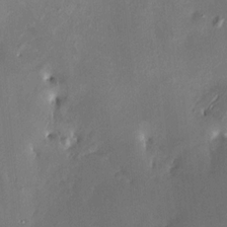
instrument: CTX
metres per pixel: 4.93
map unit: HNhu
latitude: 6.8758
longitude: 5.6722
